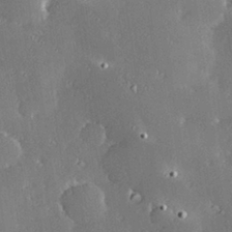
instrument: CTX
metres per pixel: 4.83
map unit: Hve
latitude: 28.1011
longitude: -93.5560
